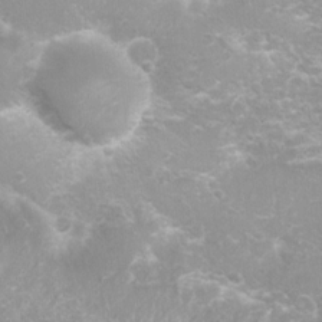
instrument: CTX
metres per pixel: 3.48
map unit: Nhu
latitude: 7.4426
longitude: -20.7624
